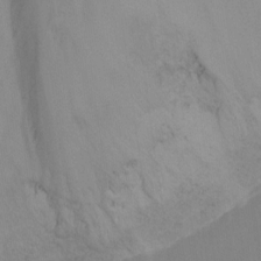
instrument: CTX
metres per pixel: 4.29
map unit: Ht
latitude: -10.8975
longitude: -27.7261
